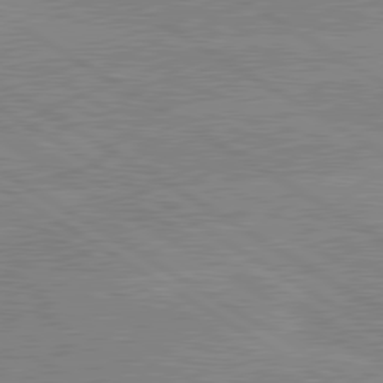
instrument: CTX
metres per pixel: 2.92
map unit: lApd
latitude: 80.2711
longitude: -125.5938
